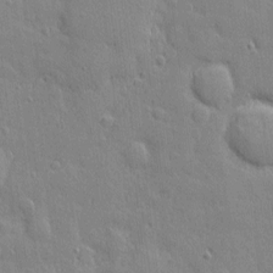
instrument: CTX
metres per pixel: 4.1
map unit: eHh
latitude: 3.7260
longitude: -75.3671
